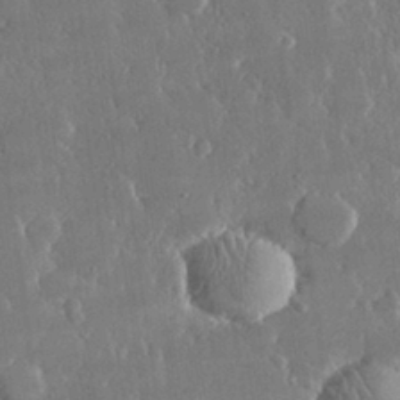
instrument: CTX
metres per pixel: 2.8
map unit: lHvf
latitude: 30.9325
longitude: -92.8380
